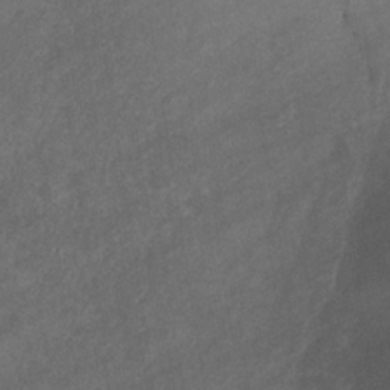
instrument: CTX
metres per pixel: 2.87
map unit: eHb
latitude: -32.7275
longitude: 71.8234
